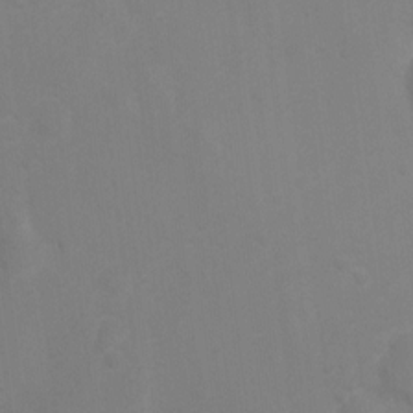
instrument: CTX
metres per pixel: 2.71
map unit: Ht
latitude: 2.3845
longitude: -23.3293
